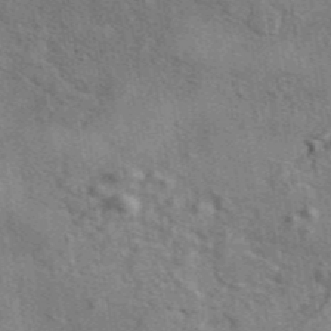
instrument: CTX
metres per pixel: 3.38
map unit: eAb
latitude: 43.1781
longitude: 110.5762
